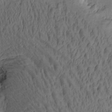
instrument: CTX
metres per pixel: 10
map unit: Htu
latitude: -3.3887
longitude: -178.1956
